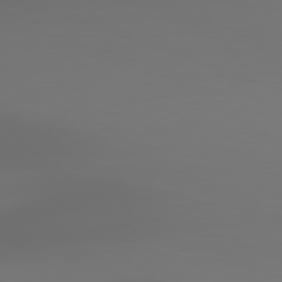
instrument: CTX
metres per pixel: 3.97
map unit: Hpe
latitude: 77.5371
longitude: -135.2159
